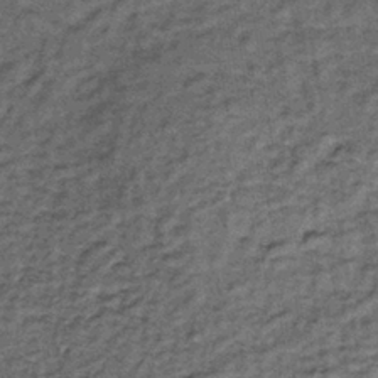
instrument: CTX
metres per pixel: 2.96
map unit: lHb
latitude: -38.6896
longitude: 66.0850
